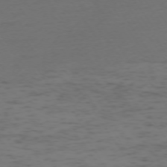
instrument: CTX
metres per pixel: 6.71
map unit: Ap
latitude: -73.5966
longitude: -73.1026
